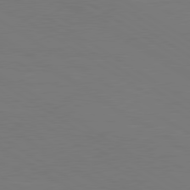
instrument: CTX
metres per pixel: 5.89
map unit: lApd
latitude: 79.9717
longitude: 162.3873
